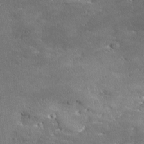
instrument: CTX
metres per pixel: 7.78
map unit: Ave
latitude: 17.4615
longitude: -136.9514
